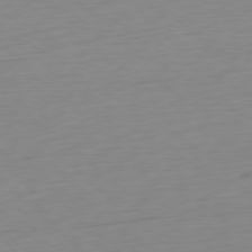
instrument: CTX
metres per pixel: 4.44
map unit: Ap
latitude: -77.7856
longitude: -77.7449
